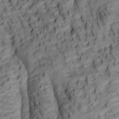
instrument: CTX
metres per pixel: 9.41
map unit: lAa
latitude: 5.8016
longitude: -116.2900
